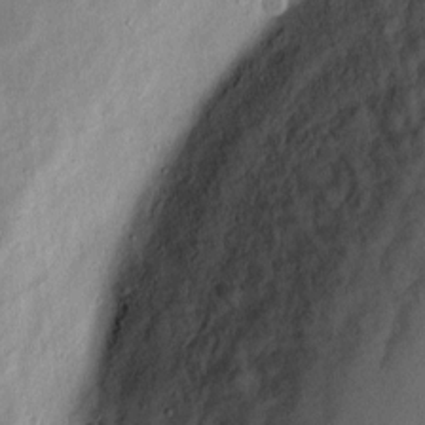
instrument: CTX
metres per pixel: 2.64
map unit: eHh
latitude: 5.5749
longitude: -71.3670
